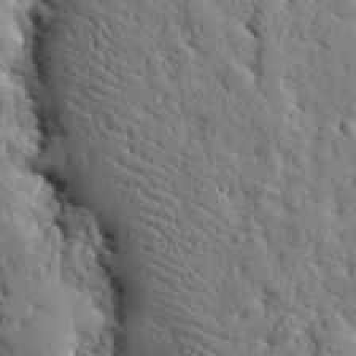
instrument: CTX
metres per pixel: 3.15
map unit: eHh
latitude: 26.7057
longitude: -78.3656
